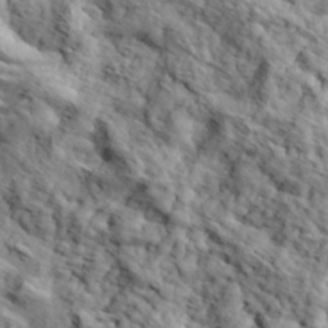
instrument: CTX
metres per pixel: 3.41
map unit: eHh
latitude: 37.0081
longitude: -80.6868
